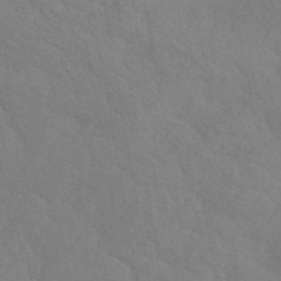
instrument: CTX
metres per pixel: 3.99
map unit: ANa
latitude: 42.0444
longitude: 54.0661
